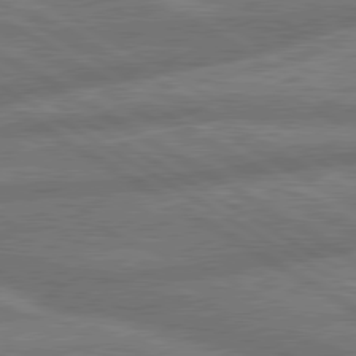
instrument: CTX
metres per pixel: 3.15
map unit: lApd
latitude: 79.8395
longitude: -165.9528
